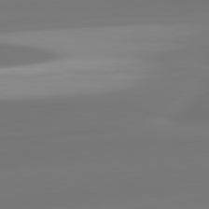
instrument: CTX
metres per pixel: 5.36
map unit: lApd
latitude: 81.8205
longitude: -134.7624
